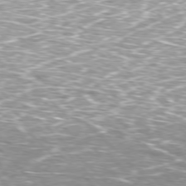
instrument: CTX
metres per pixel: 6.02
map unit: Hpe
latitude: -77.9745
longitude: 14.7086
